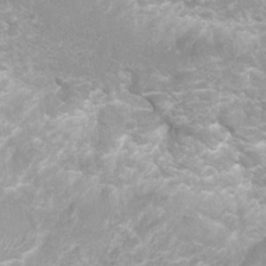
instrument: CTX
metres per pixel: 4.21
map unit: Nhu
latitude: 7.3104
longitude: -20.5923
